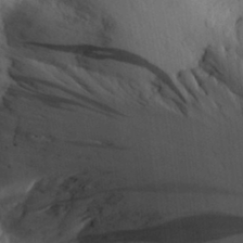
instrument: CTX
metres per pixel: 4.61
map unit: Aa
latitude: 30.7247
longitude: -144.3278
